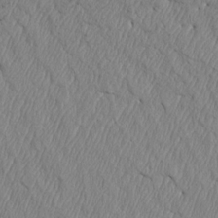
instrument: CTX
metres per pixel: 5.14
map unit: Htu
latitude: 4.2711
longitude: 151.4454
